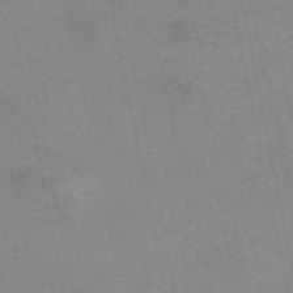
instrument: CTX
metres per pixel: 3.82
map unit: eAb
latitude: 48.4979
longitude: 103.2754
